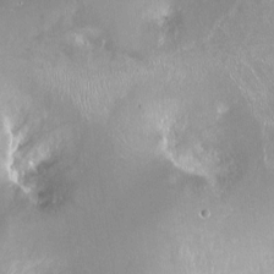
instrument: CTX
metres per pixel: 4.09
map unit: Ht
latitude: -14.5574
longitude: -40.8946
